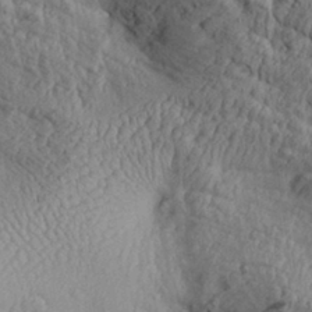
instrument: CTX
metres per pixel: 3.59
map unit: Aa
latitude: 30.2523
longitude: -133.7450
